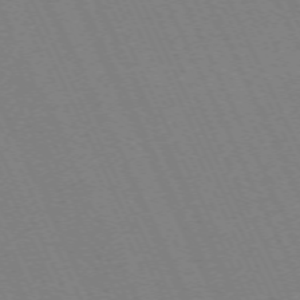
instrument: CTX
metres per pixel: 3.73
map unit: Hpe
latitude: -71.0864
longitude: 12.8786
